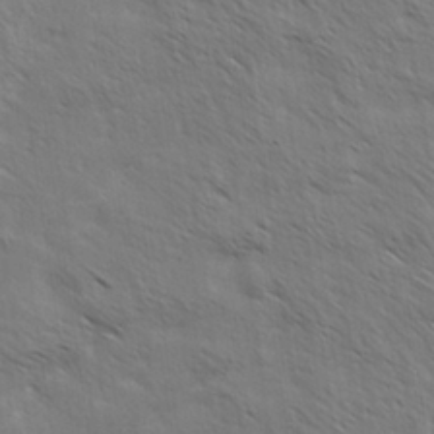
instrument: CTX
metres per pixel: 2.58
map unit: Hve
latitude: 31.4238
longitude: 149.5966
